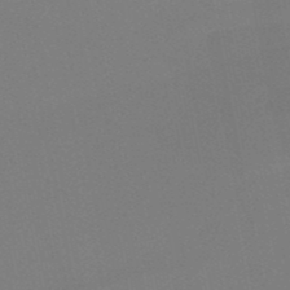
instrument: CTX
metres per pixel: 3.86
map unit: HNb
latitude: -51.8800
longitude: -42.7057
